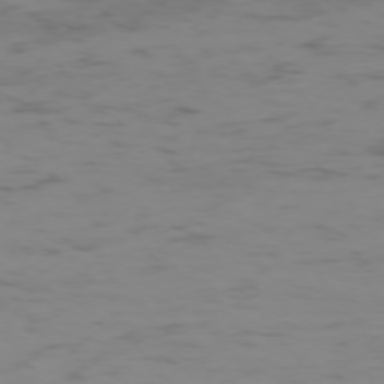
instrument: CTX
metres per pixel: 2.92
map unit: Hpe
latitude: -75.2376
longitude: -19.9150
